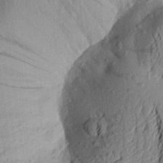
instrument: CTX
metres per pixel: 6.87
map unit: Aa
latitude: 22.8947
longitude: -149.8205
